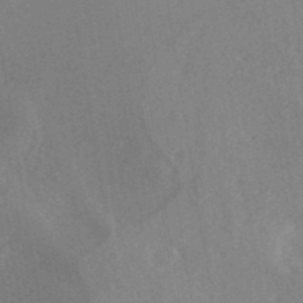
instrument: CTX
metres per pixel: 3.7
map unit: ANa
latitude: 39.0647
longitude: 29.6344
